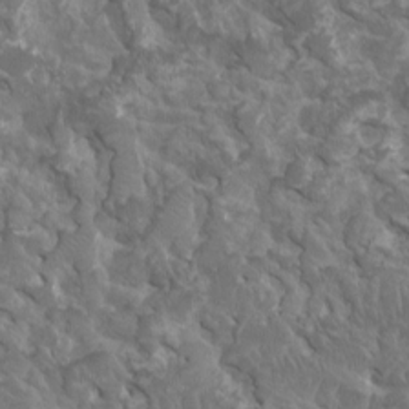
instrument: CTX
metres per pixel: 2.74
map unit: HNhu
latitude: 1.7071
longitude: 7.1620
